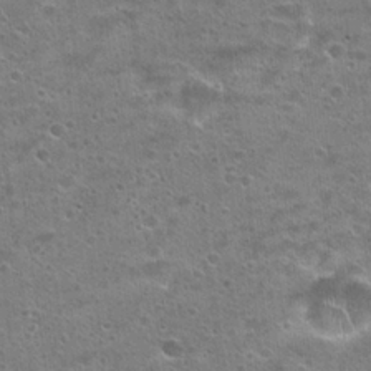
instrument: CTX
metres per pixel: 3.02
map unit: Hto
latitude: 22.6490
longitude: -48.9514
